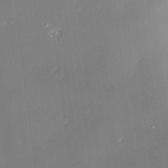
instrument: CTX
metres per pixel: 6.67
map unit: Nve
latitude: -7.3509
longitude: 175.0297
